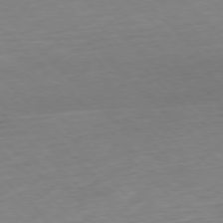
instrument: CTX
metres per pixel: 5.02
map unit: Hpe
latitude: -77.7667
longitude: 12.8408
